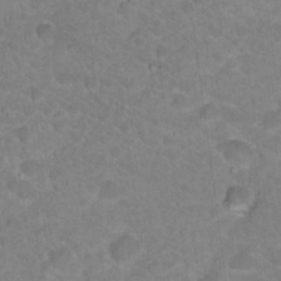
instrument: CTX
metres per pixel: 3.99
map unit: Hto
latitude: 18.4412
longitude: -35.2159
